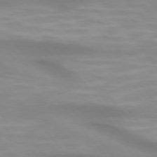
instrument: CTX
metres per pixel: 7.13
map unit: lApd
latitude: 74.5924
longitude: -60.2711
